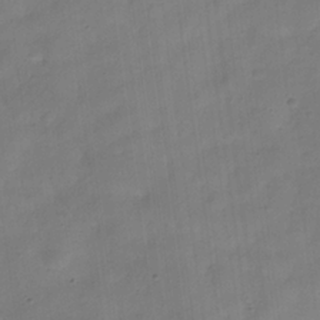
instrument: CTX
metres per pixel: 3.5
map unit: Hve
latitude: -32.7275
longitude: 92.7841
